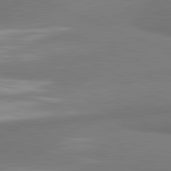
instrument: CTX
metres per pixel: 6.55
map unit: lApd
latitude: 81.8205
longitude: 163.0675
